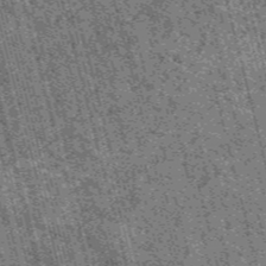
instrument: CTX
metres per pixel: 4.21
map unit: HNb
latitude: -55.8800
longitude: -43.3671
